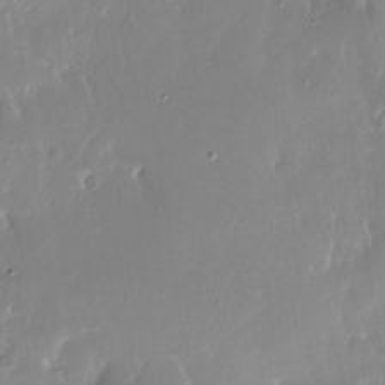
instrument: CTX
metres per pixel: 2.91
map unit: Nhe
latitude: -27.2375
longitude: -110.4223
